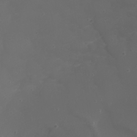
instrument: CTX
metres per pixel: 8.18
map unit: Nhu
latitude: 22.4412
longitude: -64.2900
